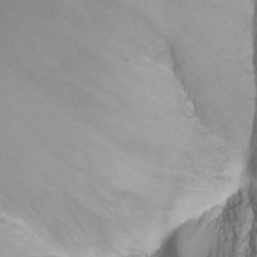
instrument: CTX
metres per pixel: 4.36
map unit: Nhu
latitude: -4.7463
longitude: -72.6302
